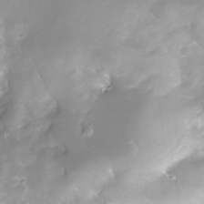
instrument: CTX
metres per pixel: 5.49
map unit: Nhe
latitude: -29.3132
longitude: -109.8961
